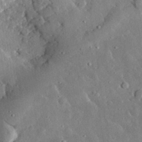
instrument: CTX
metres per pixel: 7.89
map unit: lHvf
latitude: 32.4979
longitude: -84.4412
